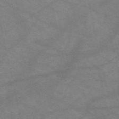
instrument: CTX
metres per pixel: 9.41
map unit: HNb
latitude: -56.0094
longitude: -45.6316
